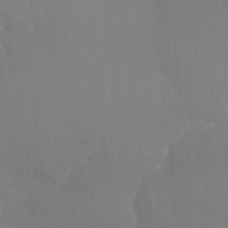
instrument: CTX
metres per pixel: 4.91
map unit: Aa
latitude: -7.8233
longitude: -78.6869
